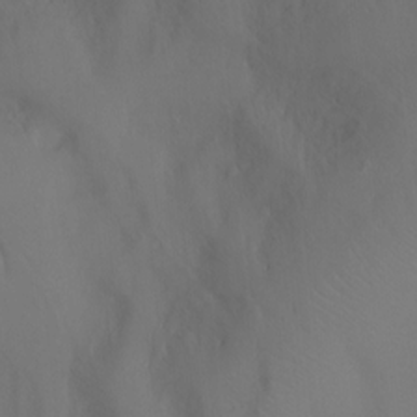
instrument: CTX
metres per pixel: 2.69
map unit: Ht
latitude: -10.2173
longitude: -45.9717
